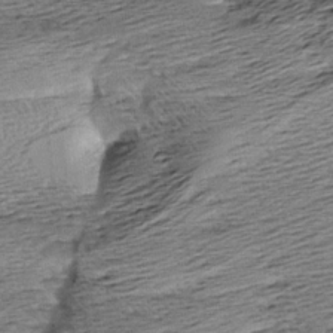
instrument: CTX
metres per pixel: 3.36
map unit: Aa
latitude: 8.7246
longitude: -141.6693
